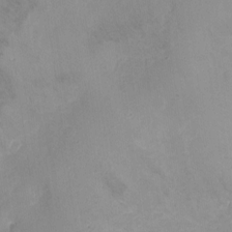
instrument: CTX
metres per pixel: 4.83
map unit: Nhu
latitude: -11.9745
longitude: -38.3467
